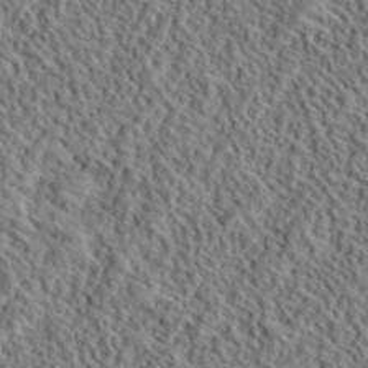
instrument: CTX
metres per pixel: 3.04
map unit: lHvf
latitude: 40.8569
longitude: -88.8380
